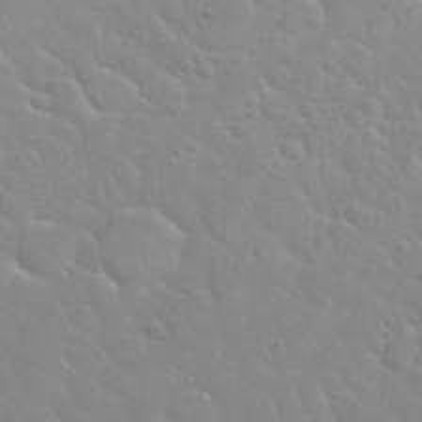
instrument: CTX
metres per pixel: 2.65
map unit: Nhu
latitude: 30.2145
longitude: -50.8569
